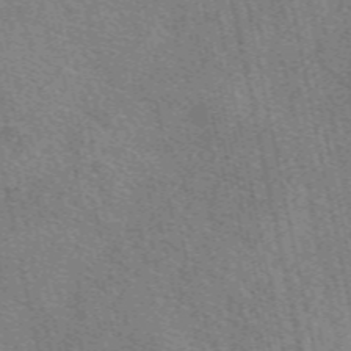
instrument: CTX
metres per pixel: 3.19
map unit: eAb
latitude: 50.7057
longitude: 115.8611
